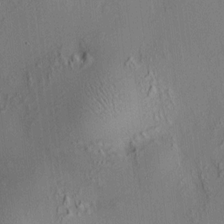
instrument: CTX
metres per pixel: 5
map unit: HNhu
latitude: 7.2915
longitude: 14.6708
